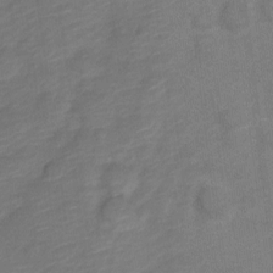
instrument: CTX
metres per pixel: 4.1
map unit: Nve
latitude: -18.3117
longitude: 108.0472
